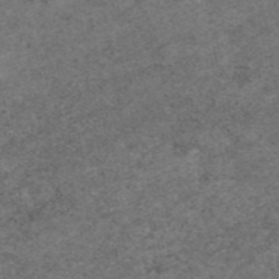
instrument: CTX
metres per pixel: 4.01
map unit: eAb
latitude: 47.8584
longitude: 113.4077
